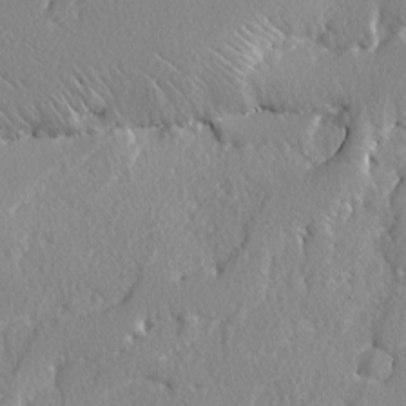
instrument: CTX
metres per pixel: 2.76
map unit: lAvf
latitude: -5.1998
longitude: -109.0458
